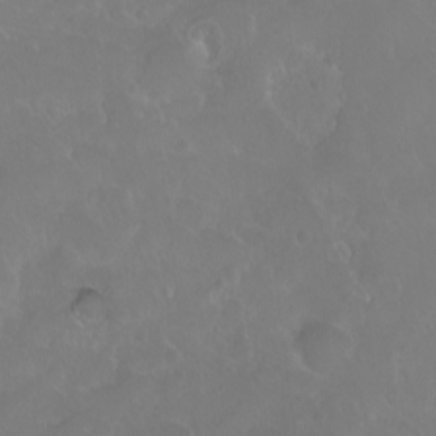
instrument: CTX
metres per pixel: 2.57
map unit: eHh
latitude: 1.2348
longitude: -54.9891
